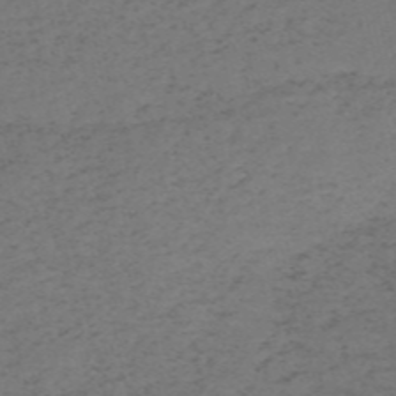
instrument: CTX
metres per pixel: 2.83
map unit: HNb
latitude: -55.7856
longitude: -43.6883
